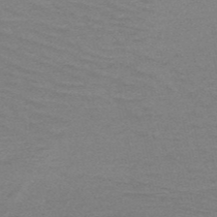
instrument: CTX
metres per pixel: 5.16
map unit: HNb
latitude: -52.5951
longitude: -43.5560
